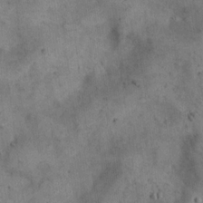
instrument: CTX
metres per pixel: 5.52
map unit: eHh
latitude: 20.6869
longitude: -60.7435
